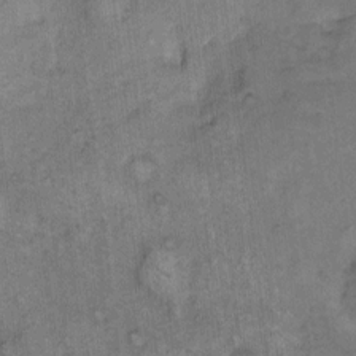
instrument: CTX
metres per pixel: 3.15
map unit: eHh
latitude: 8.1011
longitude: -63.2537
